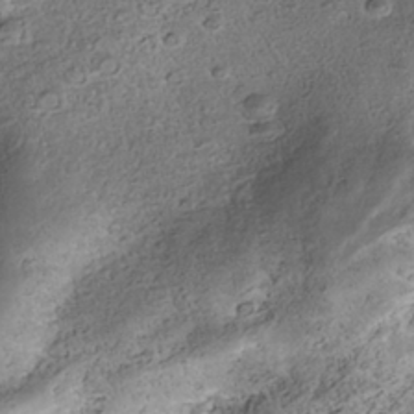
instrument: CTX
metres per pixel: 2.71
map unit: Nhe
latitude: -40.0661
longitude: -117.0836
